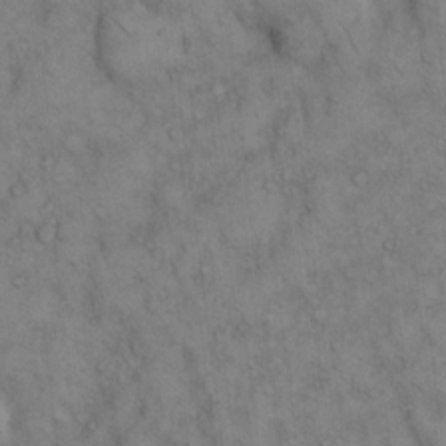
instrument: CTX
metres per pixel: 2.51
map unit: Hto
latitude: 12.6869
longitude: -59.7450
